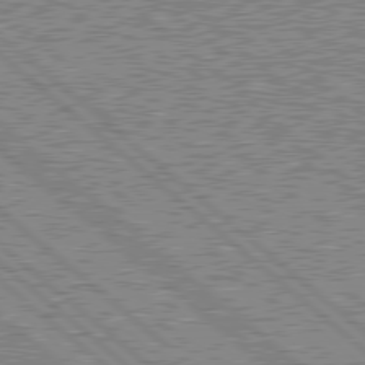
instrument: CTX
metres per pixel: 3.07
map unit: Hpe
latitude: 78.6680
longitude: -143.1970
